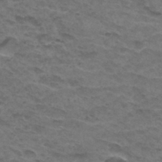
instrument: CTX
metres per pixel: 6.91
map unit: Hto
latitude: 32.2523
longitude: -47.4049
